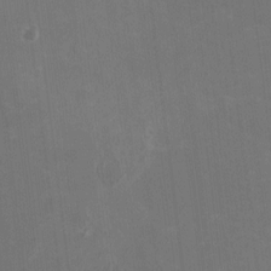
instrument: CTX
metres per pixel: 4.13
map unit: HNhu
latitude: -2.4062
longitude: -6.6679
